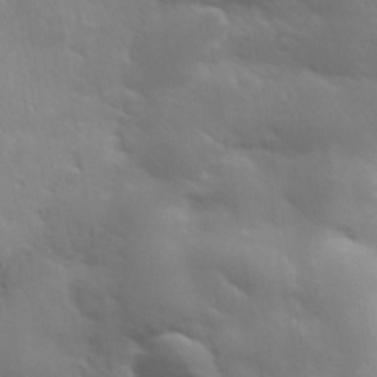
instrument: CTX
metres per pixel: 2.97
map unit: lHvf
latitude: 33.7072
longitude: -82.8946
